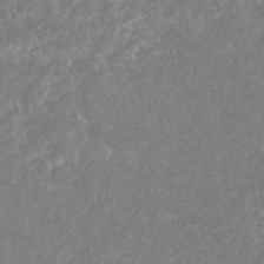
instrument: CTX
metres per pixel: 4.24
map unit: eHb
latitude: -31.4076
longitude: 70.2173
